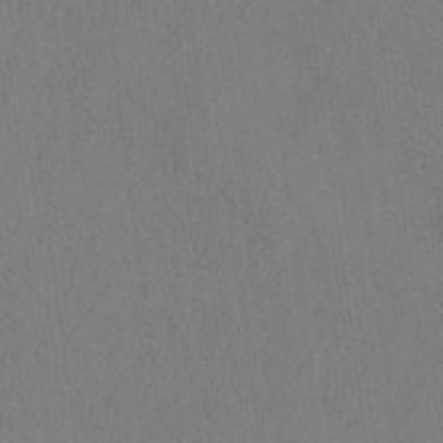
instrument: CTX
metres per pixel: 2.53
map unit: HNhu
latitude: -28.7841
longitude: 66.7274
